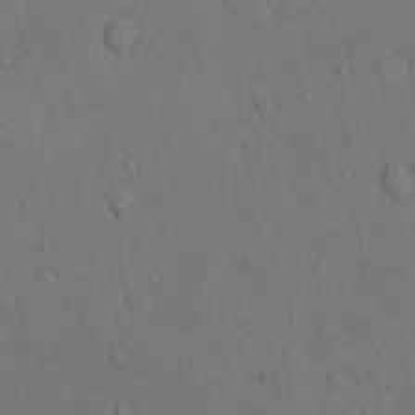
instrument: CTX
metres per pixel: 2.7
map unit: Hto
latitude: 7.8583
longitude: -60.3089
